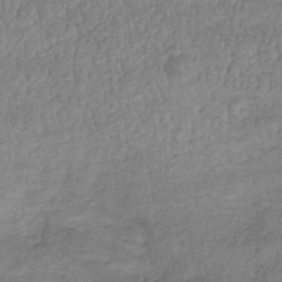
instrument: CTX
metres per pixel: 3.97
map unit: lHb
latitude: -32.7275
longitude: 68.8785
